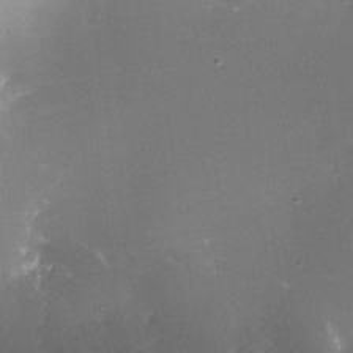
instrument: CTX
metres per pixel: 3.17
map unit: Nhe
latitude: -32.2173
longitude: -116.3089
